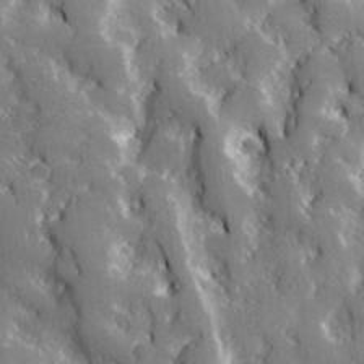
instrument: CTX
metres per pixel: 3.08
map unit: lHvf
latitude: 26.7057
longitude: 141.7100
